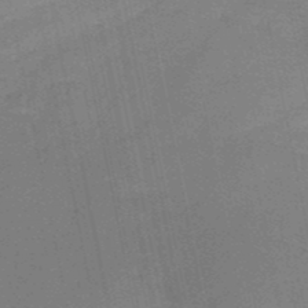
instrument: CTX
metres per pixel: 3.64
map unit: HNb
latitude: -50.9542
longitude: -42.7435
